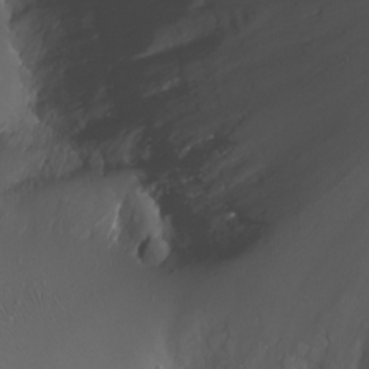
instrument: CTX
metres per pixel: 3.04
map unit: Nhu
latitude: -7.2565
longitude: -74.8758
